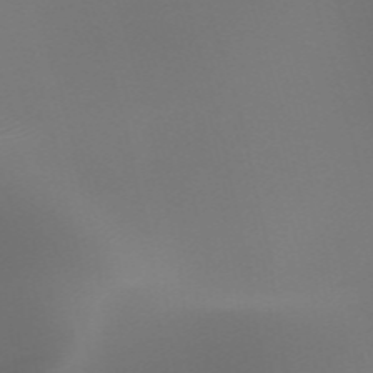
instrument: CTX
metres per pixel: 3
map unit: HNhu
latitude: -47.4454
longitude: 30.5196
